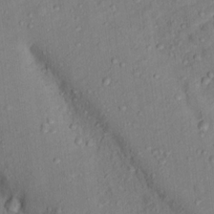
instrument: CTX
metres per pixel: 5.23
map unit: Nhu
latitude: 14.8380
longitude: -30.8569
